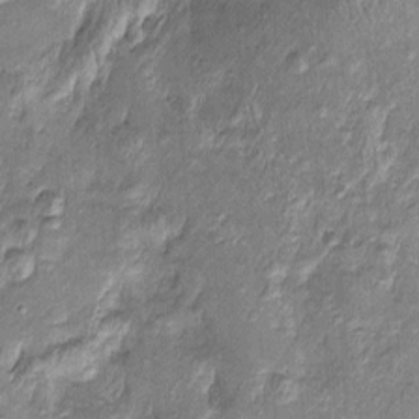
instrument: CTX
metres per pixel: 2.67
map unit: Htu
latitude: -5.7477
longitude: 158.5574
